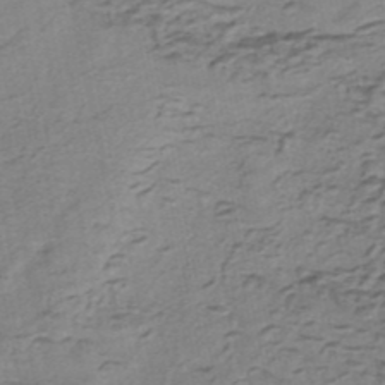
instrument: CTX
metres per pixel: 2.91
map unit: eHh
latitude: -42.8030
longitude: 120.0283
